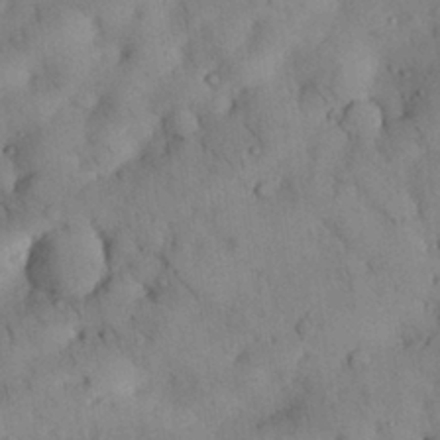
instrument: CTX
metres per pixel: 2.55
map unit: Nhu
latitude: 28.6679
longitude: -72.4979
